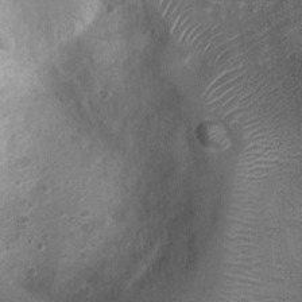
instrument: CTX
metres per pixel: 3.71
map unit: Ht
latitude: 3.7827
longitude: -19.4426
